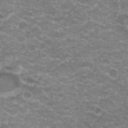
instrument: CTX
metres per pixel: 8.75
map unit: Hto
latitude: 20.3468
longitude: -36.8380
